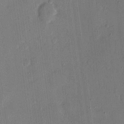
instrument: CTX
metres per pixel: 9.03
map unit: eHh
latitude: 14.0633
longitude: -69.0270
